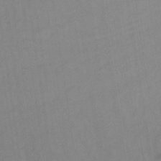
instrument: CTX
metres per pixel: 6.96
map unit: lHb
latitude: -34.8975
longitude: 72.0472
